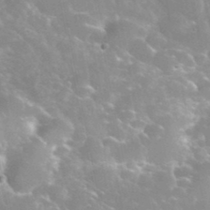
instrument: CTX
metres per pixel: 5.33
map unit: eHh
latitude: 35.9717
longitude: -59.3671
